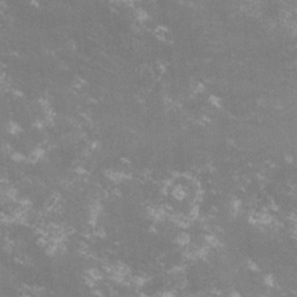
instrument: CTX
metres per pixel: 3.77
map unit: lHvf
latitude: -14.8408
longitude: -100.7624
